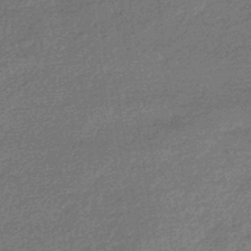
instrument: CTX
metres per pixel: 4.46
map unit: HNhu
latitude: -42.4251
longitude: 93.1431
